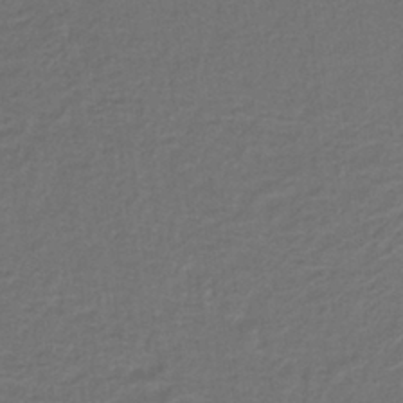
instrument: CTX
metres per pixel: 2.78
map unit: lHb
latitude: -38.7463
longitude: 58.0283
